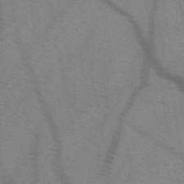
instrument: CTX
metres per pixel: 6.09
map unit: HNb
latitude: -47.6344
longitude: -47.5183
